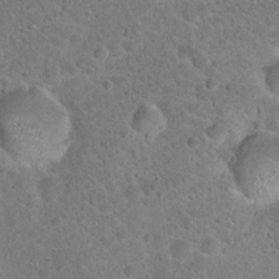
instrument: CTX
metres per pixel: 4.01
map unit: Hto
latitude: 23.9528
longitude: -48.7813
